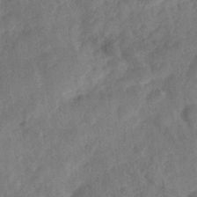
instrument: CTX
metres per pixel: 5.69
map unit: Nhe
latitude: -36.2361
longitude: -176.9325
